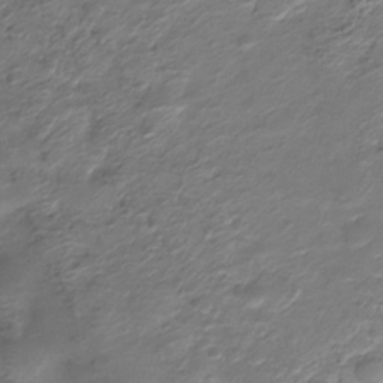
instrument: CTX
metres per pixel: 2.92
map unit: HNhu
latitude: -21.7288
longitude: 84.6140
